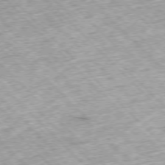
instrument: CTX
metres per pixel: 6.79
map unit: Hpe
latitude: -77.2565
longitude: 13.5021
